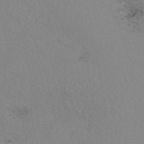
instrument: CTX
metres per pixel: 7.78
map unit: eAb
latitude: 50.3089
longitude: 108.3873
